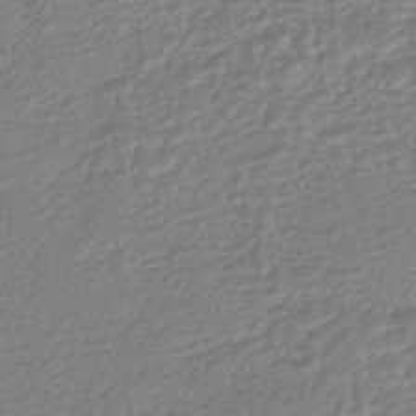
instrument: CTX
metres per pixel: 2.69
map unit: HNhu
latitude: -45.5588
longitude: 99.0297
